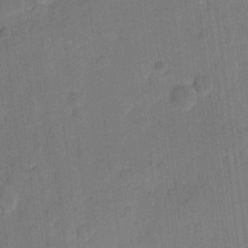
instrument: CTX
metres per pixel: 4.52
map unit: eHh
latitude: 11.4616
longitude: -66.8380
